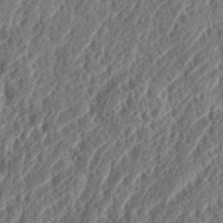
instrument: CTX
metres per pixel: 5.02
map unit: eHh
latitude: 37.2537
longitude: -138.1389
